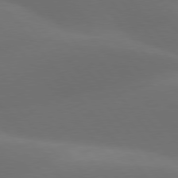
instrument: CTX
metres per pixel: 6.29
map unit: lApd
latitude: 78.0633
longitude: -52.6302
